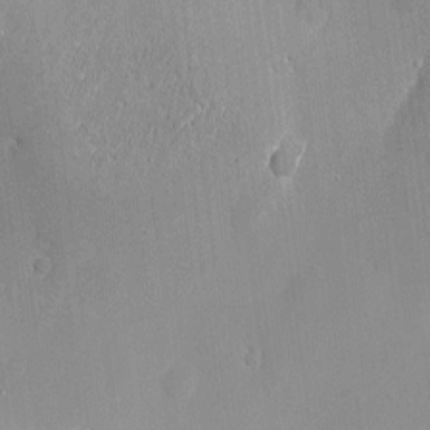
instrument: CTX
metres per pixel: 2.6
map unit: Htu
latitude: -6.8786
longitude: 175.6910
